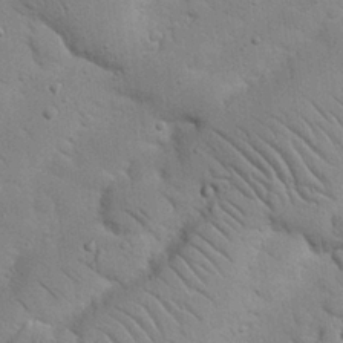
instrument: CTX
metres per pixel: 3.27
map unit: Nhu
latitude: 23.2915
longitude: -74.9325
